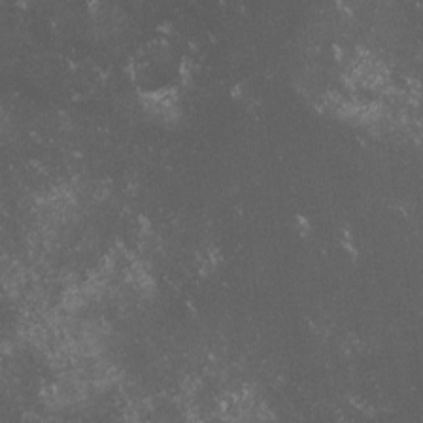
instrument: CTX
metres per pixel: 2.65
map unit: lHvf
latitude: -13.8611
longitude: -103.3481
